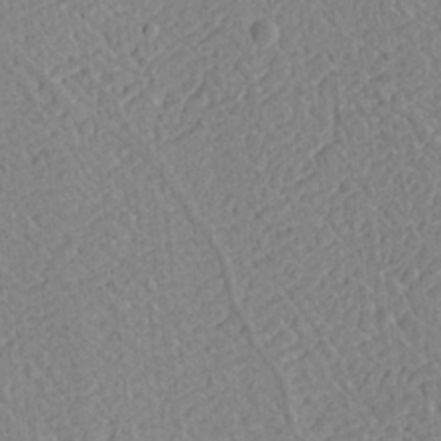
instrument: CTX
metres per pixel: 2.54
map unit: Ht
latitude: 8.6869
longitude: -76.1955
